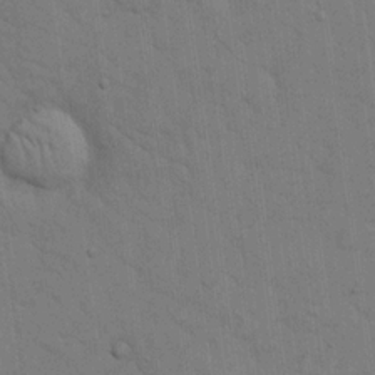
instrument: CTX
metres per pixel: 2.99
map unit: eHh
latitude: 19.0080
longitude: -61.9906
